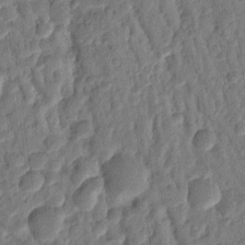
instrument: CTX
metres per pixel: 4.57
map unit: Ht
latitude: 11.5938
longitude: -75.7828
